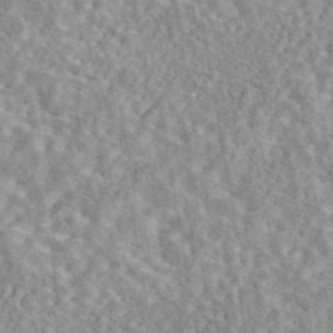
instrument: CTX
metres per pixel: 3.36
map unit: eAb
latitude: 44.3467
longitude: 116.9919
